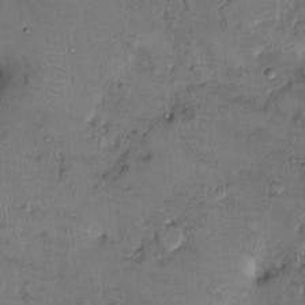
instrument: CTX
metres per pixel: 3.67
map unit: Ht
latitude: -1.4644
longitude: -14.1200
